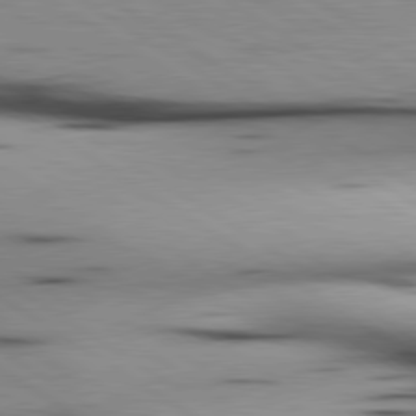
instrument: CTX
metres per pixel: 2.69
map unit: lApd
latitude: 80.1389
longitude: 161.3888
